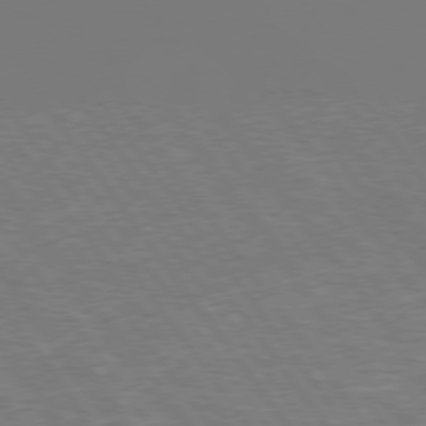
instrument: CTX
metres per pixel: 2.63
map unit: Hpe
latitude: 75.5182
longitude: -142.6113
